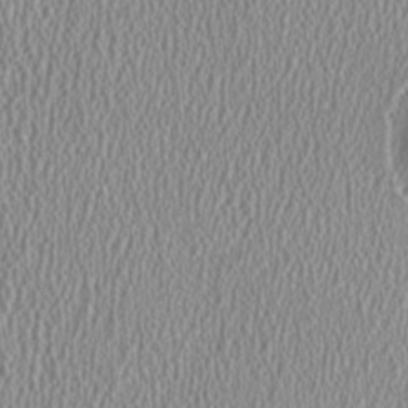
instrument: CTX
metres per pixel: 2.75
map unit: HNhu
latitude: -0.1228
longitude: 0.5196
